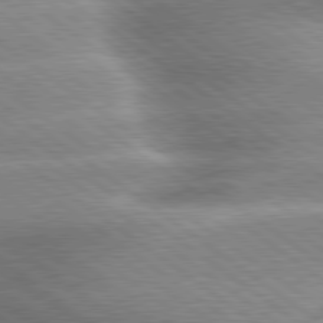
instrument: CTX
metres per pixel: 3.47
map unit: lApd
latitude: 79.9717
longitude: -139.6127
